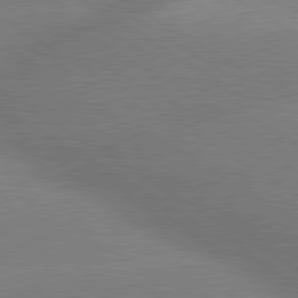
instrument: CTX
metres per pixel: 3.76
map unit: lApd
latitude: 80.2333
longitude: -148.8758
